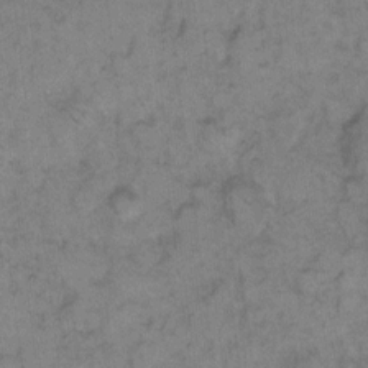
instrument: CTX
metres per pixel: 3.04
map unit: eHh
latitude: 9.1970
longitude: -63.4427
